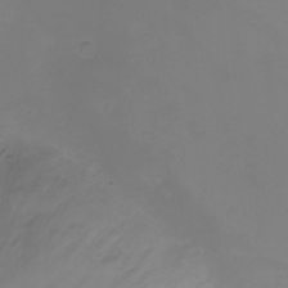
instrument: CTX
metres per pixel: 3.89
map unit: eHh
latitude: -5.7666
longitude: -80.1389
